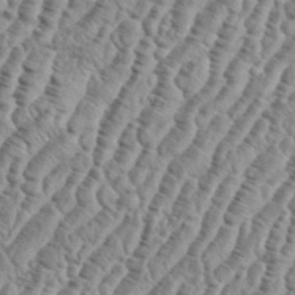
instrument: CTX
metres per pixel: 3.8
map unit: eHh
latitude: 36.9325
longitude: -136.8569
